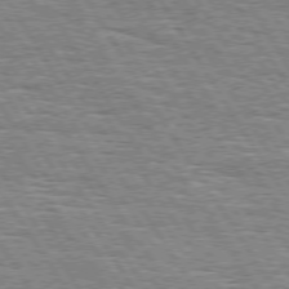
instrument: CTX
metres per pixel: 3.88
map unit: Hpe
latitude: 74.4979
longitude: -137.6505
